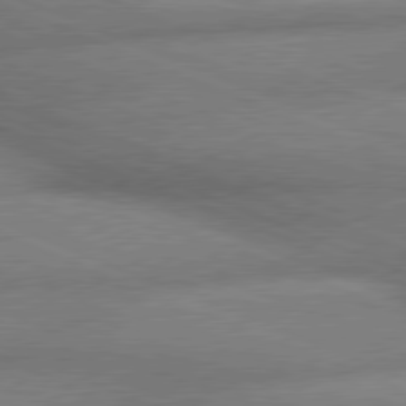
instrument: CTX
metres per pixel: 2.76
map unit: lApd
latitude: 79.9339
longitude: -166.6868
